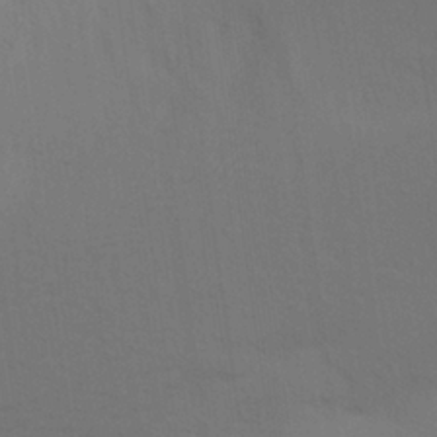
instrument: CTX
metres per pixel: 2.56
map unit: Aa
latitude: 26.9892
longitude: -145.8961
